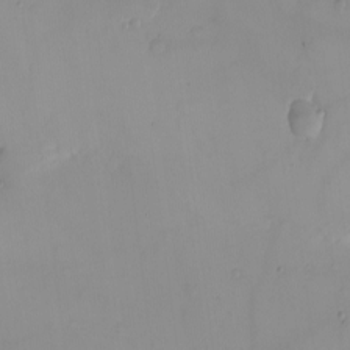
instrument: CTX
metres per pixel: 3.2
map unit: eHh
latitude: -9.7100
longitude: -66.3845
